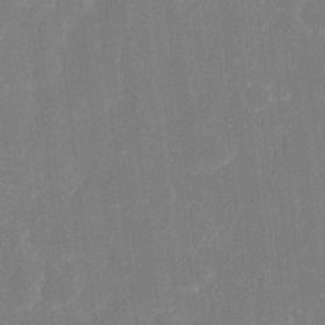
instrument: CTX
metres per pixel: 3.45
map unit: eHh
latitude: 6.8380
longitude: -69.4049
